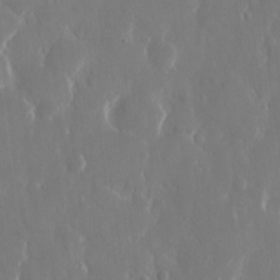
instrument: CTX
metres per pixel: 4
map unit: eHh
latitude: 13.0459
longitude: -71.4048
